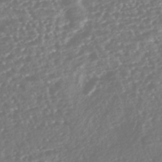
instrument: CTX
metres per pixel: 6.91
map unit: HNhu
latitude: -46.1417
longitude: 105.3509
